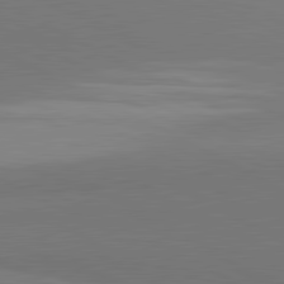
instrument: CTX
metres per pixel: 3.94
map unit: lApd
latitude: 81.7639
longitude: 158.9919
